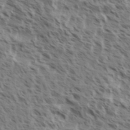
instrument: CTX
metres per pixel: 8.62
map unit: eHh
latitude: 35.3103
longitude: -139.0080
